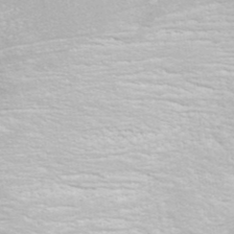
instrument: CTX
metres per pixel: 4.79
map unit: ANa
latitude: 40.1577
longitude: 21.5399
